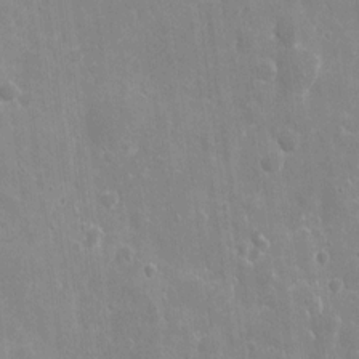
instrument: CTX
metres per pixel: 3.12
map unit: eHh
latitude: 9.5749
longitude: -69.9150
